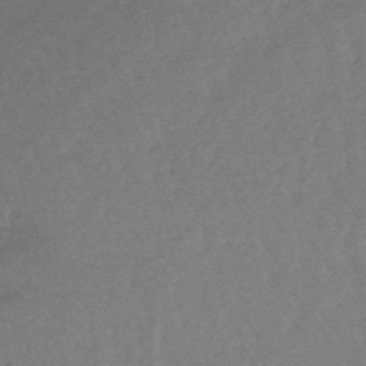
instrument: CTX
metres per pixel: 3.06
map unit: lHb
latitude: -44.5196
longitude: 79.6155
